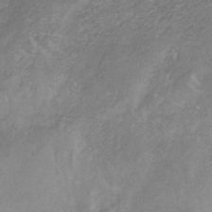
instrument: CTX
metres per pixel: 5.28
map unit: HNb
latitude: -32.4629
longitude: 61.8800
